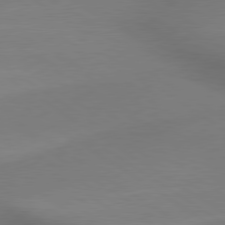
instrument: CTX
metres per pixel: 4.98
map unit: lApd
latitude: 79.6883
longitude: 178.3684
